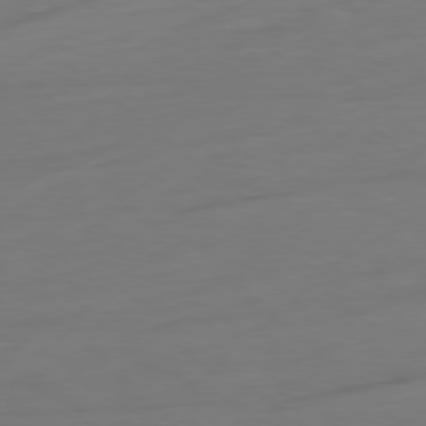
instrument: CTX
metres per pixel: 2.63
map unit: Ap
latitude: -78.8030
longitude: -77.1592
